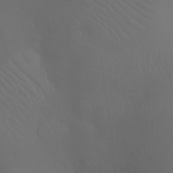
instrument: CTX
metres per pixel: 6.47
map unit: Ht
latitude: -11.9178
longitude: -44.8947
